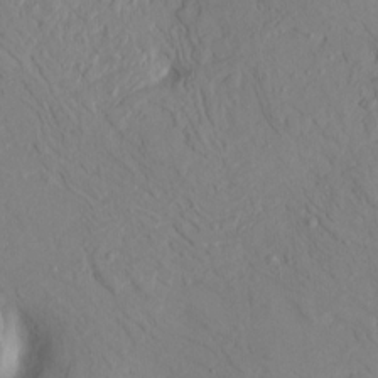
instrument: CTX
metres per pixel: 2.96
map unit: HNhu
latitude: 11.3482
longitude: 23.8612
